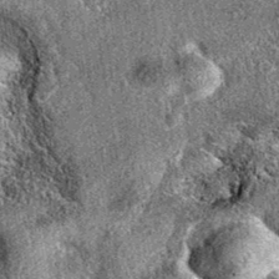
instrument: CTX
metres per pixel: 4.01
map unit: eAb
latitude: 36.6301
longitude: 110.4818
